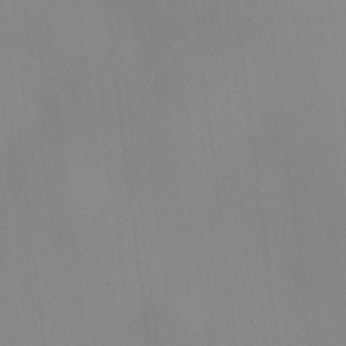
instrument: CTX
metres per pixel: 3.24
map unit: HNhu
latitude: 11.2726
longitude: 10.1228
